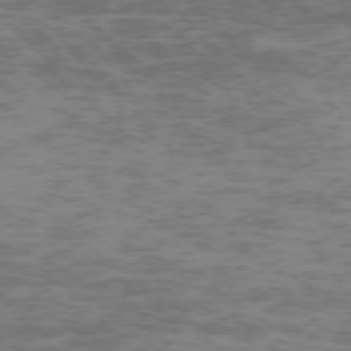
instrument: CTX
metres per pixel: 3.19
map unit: Hpe
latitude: -73.3887
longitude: 6.3873
